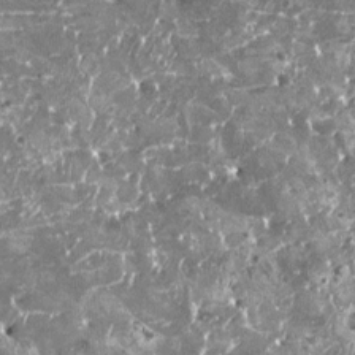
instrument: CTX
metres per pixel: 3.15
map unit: HNhu
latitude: 0.5356
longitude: 6.1983
